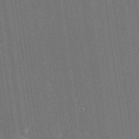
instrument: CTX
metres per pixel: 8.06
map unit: Ave
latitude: 17.9339
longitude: -139.3859
